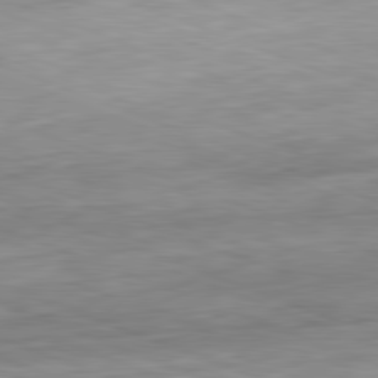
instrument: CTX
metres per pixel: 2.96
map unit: Hpe
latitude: -82.1606
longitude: 15.7100
